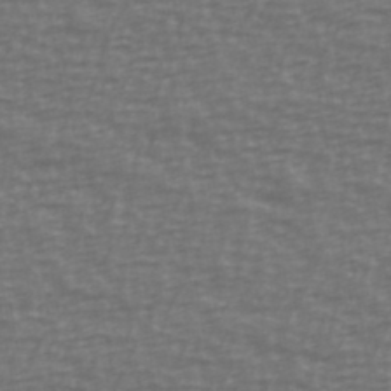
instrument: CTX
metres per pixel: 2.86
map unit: Ave
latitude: 39.2537
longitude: -113.4993
